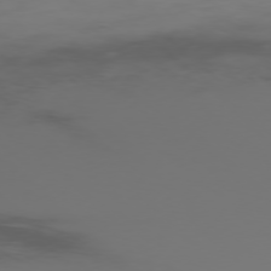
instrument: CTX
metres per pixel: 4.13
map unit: Ap
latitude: -77.6911
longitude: -63.0270
